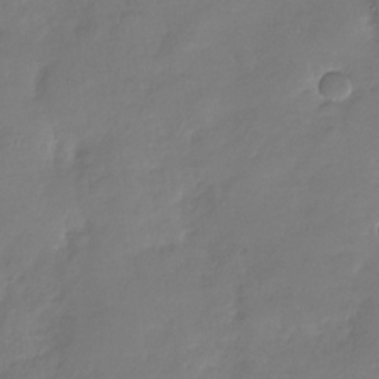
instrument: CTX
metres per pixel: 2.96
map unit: Nhu
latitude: -29.0109
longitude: -60.7057
